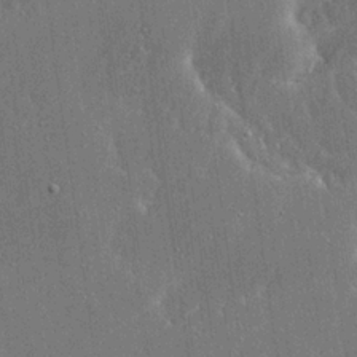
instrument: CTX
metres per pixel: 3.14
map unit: Ave
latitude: 18.2900
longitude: -139.4993
